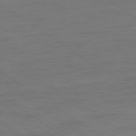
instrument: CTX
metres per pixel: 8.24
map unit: Ap
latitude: -79.3698
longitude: -53.2915
